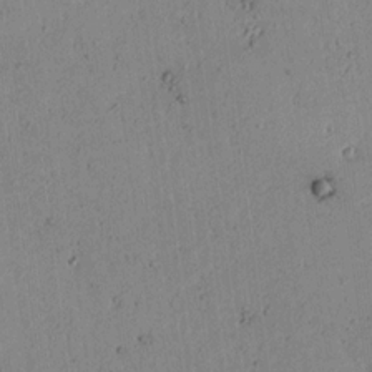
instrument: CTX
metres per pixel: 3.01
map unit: lAvf
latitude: 7.4615
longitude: 169.1809
